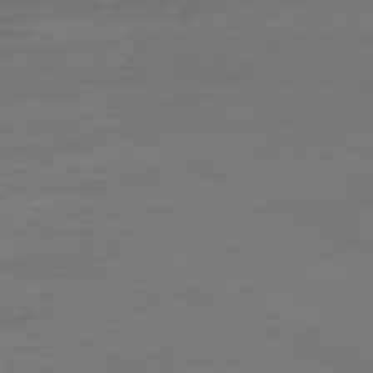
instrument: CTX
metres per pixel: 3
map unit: Ap
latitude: -80.8597
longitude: -95.3293
